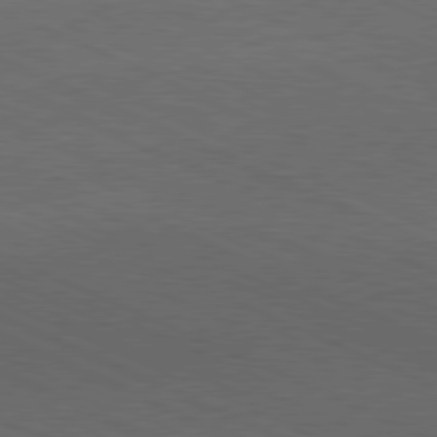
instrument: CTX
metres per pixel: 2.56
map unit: Hpe
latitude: -81.5399
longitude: 15.5399
